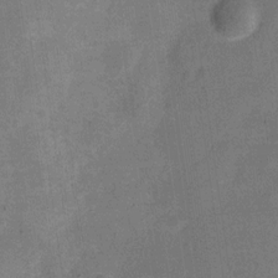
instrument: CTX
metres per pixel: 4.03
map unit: Nve
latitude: -25.2187
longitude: 106.8219
